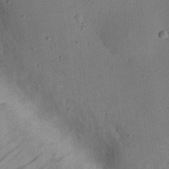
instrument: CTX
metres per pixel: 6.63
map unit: eHh
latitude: 24.4601
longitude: -68.6113
